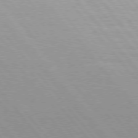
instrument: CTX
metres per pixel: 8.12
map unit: Hpe
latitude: 76.1011
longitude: -153.2537
